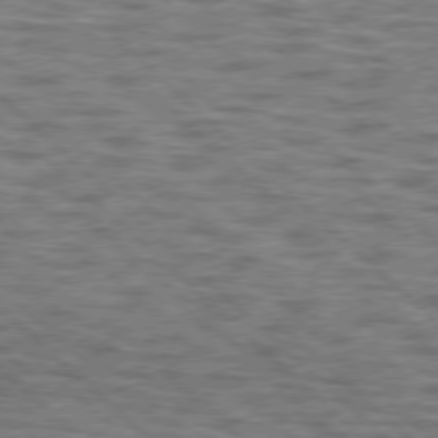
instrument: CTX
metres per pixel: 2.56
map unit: lApd
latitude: 77.1970
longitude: -71.3670
